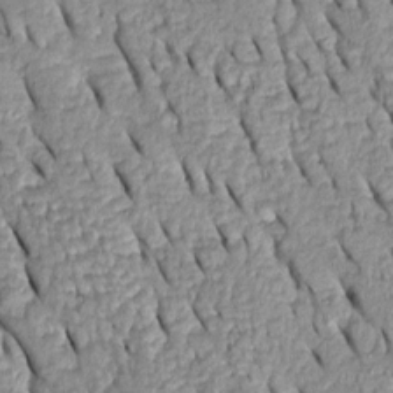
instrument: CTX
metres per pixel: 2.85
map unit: Htu
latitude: -0.3496
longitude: 150.4062
